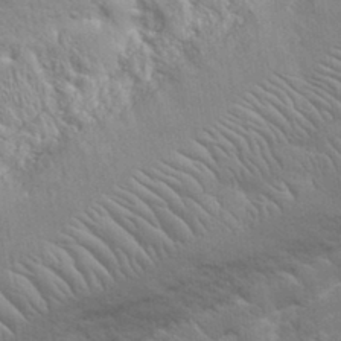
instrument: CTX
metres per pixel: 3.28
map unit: eHh
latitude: 32.7624
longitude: -64.0255
